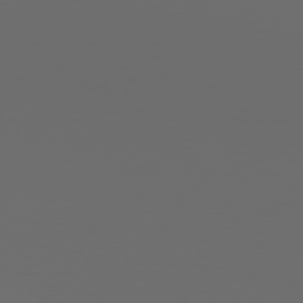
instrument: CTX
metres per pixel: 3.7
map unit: Hpe
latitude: 75.1970
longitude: -126.4223
